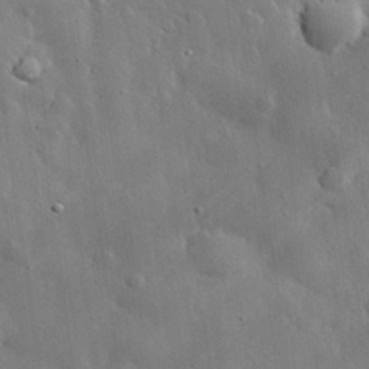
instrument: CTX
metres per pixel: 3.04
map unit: eHh
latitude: 29.4237
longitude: -79.9339
